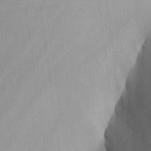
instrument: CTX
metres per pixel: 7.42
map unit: Aa
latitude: 26.3845
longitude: -131.0459
